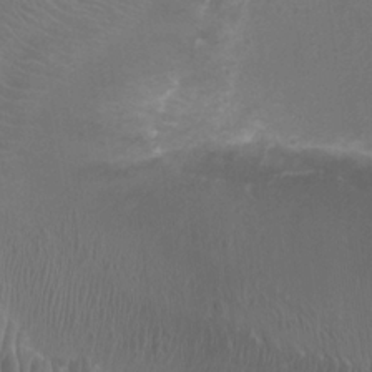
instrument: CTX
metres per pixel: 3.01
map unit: Ht
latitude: -1.2187
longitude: -16.8569
